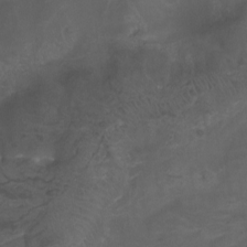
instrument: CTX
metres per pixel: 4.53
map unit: Nhu
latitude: -9.4643
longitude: -77.1592
